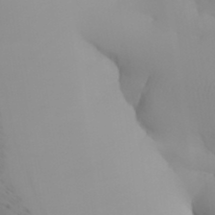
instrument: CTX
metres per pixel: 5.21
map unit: Aa
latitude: 32.1956
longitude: -141.6316
